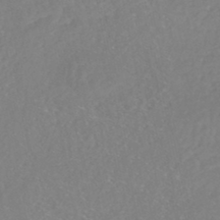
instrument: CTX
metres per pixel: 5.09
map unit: HNhu
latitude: -48.3873
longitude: 103.4454
